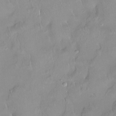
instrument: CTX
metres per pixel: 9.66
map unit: Htu
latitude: -14.0472
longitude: -45.9150
